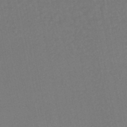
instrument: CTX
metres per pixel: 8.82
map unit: HNhu
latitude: -46.8786
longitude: 98.1228
